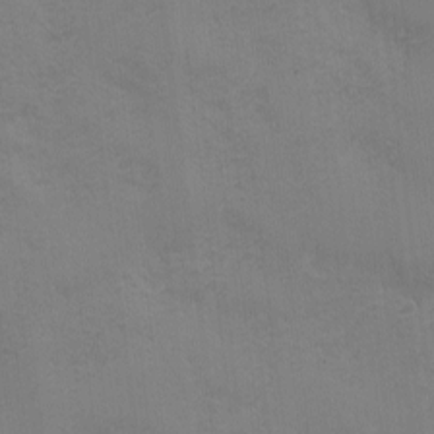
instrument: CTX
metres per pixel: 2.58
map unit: Ave
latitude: -7.2187
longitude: -120.8380
